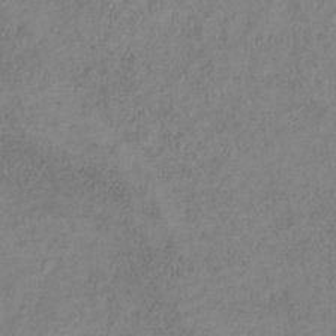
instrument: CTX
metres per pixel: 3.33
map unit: HNb
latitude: -32.4062
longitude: 58.2928
